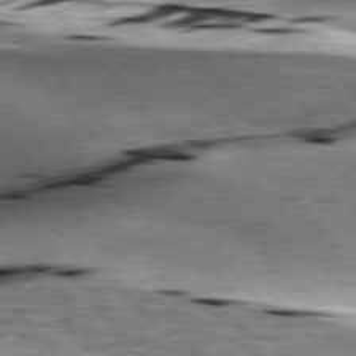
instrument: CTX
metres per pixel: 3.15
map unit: lApd
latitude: 76.6679
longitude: -61.2915
